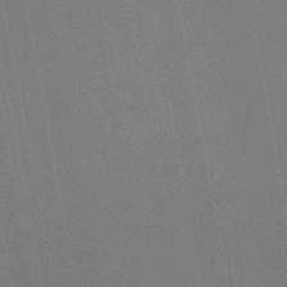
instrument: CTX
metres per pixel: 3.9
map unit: lHb
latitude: -46.1039
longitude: 57.3887
